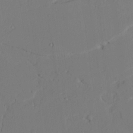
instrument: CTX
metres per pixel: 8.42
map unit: Aa
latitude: 24.1577
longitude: -131.9717
